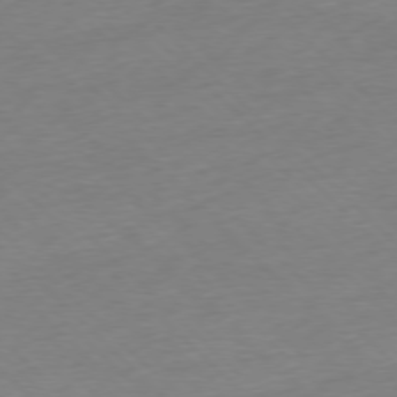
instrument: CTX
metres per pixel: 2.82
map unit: Ap
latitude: -77.4076
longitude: -98.4223
